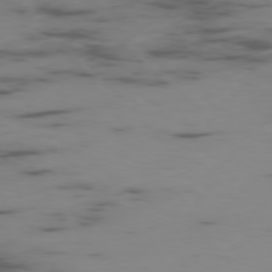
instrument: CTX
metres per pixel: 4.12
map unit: Ap
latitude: -76.8975
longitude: -66.0822
